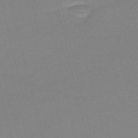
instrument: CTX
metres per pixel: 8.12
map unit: HNb
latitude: -50.0850
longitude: -41.9150
